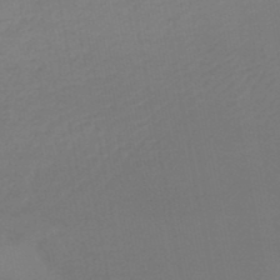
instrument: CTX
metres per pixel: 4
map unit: lHb
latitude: -47.2187
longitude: 69.0675
